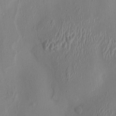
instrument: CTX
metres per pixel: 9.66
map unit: HNhu
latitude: 3.1592
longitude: -7.3860
